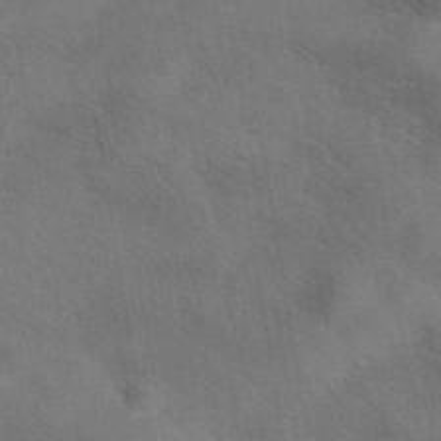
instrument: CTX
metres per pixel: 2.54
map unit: eAb
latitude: 42.0255
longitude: 108.1984
